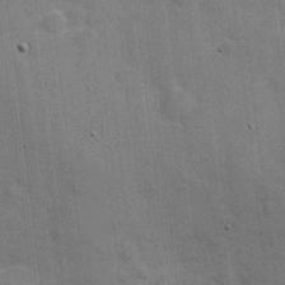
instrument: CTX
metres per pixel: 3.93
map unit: Hve
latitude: 18.7057
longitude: 151.7667
